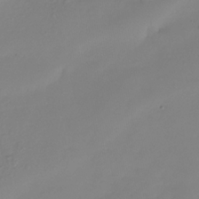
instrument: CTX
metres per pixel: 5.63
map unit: Nhe
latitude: -35.5399
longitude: -144.3656
